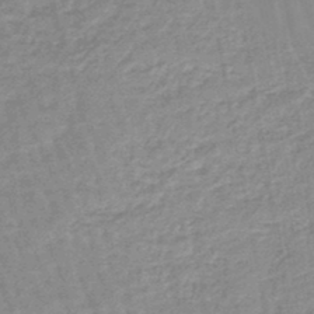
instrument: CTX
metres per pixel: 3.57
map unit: lHb
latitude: -45.2187
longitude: 79.8044
